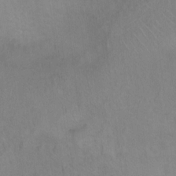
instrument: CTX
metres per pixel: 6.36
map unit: Hto
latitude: 6.7624
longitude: -37.5182
